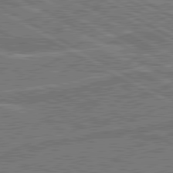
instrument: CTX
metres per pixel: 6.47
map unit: lApd
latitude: 80.7435
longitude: 119.4643
